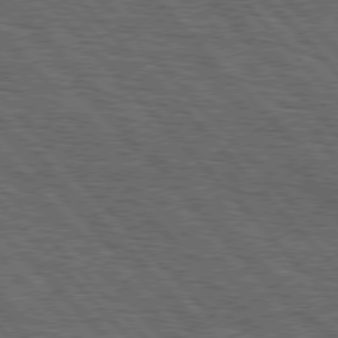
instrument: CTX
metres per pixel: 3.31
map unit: Hpe
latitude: 76.6868
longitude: -167.9906
